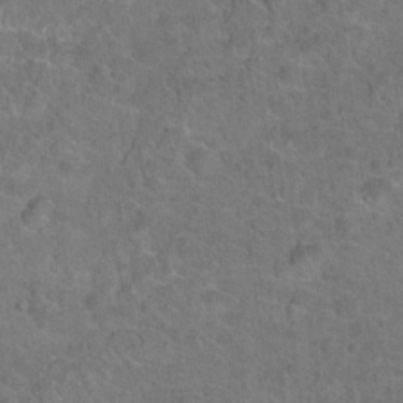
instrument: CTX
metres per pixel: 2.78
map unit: Hto
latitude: 19.0080
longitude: -43.7828
